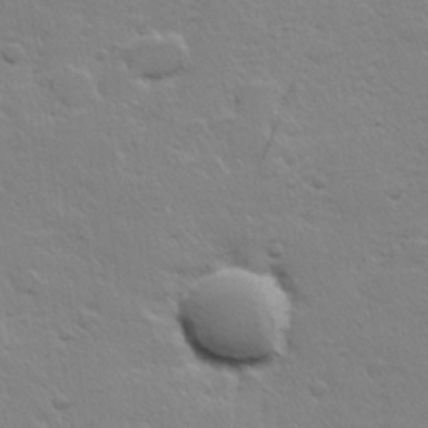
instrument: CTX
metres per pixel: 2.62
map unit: Hve
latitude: 24.1955
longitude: 144.8975
